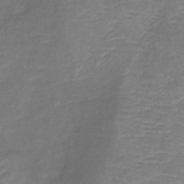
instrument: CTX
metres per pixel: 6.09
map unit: lHb
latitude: -41.4643
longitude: 78.5384
